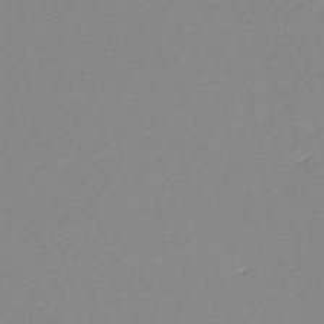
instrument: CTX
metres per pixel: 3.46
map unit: lHb
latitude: -44.1795
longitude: 67.7100
